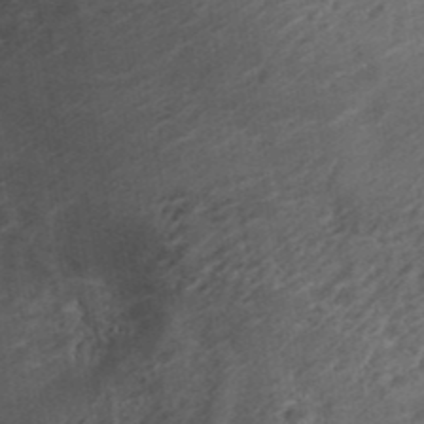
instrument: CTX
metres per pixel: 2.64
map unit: ANa
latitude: 41.3292
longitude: 53.2565
